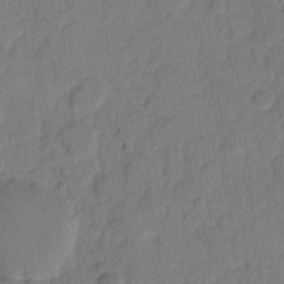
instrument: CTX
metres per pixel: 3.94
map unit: eHh
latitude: 9.5371
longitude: -65.4993
